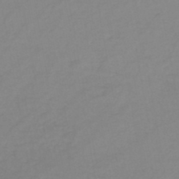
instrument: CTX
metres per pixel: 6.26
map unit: HNb
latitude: -46.3873
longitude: -35.6694
